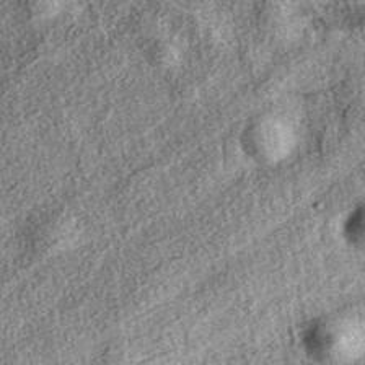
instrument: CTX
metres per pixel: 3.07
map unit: eAb
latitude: 37.9528
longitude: 109.1431
